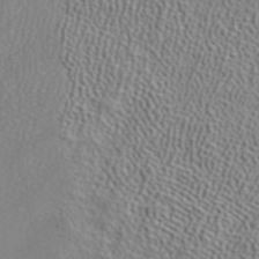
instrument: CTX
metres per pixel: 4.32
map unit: ANa
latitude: 37.8772
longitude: 24.2361
